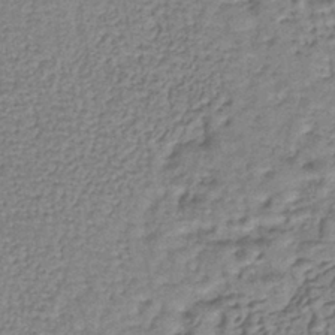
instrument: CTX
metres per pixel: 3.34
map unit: lHb
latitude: -39.6155
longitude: 61.4265
